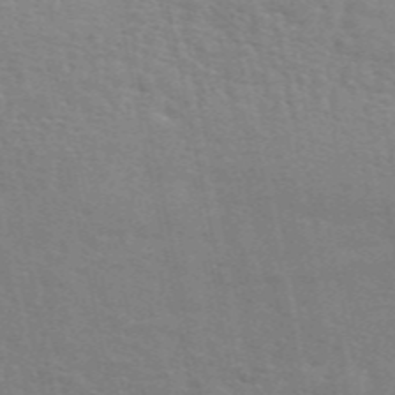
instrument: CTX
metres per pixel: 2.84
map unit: ANa
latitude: 48.9703
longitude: -78.9703
